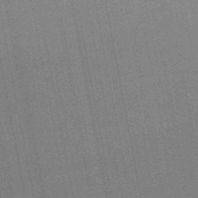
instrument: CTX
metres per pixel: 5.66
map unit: lHb
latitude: -47.5966
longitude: 66.9542
